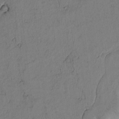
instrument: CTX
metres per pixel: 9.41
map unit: Htu
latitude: -2.7841
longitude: 167.5399
